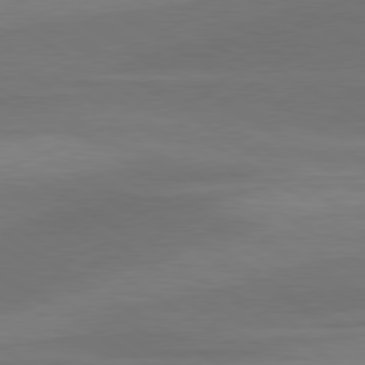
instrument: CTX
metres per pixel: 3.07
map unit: lApd
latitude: 79.5938
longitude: -87.7449
